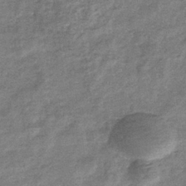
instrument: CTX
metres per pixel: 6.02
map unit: eHb
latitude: -37.9556
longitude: 79.0297
